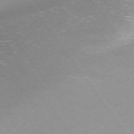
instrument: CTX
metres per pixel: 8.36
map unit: Ap
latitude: -74.8597
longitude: -75.3482
